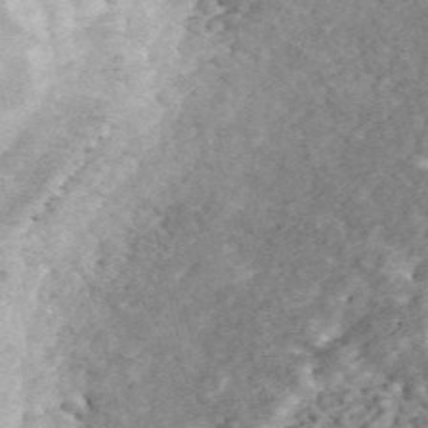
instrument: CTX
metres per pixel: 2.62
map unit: ANa
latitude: 46.4790
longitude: 25.0486
